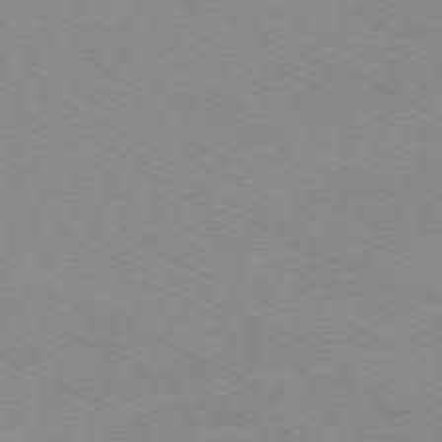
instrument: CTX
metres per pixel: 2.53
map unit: Ap
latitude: -80.2551
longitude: -66.9891
